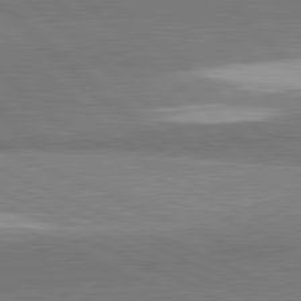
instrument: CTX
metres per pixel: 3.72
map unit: lApd
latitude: 82.0444
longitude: 162.2550
